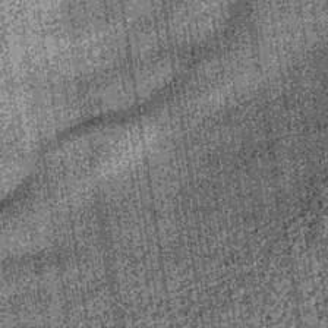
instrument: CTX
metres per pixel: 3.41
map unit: lHb
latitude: -39.1620
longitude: 67.6155
